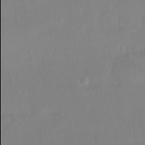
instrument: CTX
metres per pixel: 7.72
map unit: Htu
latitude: -15.0865
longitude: -45.9906
